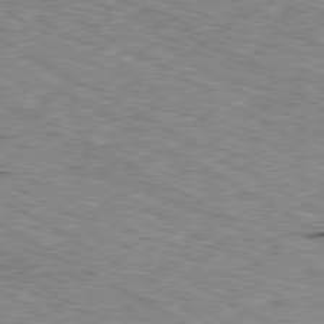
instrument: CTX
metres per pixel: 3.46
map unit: Ap
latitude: -80.5763
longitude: -50.6490
